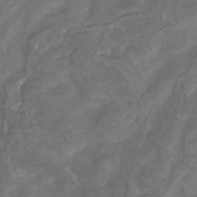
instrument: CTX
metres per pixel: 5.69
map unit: Nhu
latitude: -9.5399
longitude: -76.8380
